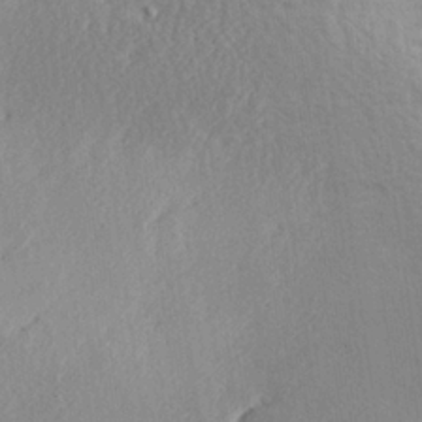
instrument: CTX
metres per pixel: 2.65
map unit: Hve
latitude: 25.7071
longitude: -94.1200
